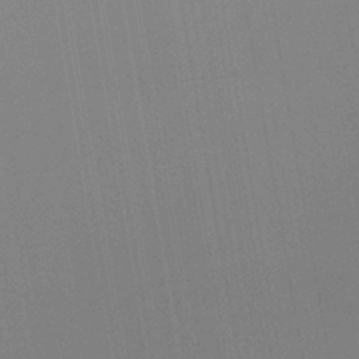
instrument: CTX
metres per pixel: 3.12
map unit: lHb
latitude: -41.6722
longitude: 78.3495
